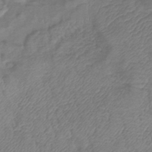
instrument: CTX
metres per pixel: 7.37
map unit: lHb
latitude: -41.4076
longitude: 78.7274
